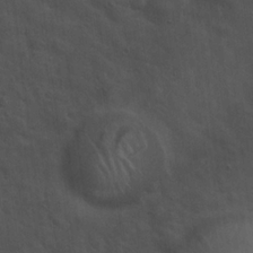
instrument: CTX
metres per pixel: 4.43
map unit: Hto
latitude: 18.7624
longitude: -54.0255
